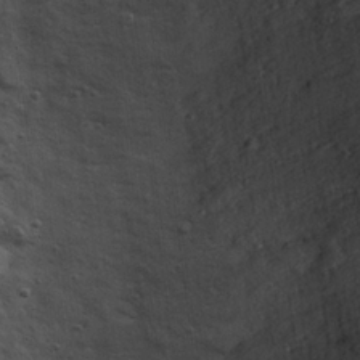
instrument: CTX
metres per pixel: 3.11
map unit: Hve
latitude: 26.2145
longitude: -93.7827
